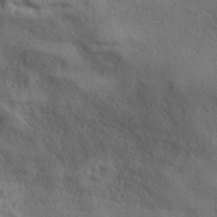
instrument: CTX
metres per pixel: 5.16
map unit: ANa
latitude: 39.6127
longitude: 29.8045
